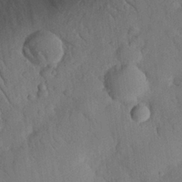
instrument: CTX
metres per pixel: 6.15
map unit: eHh
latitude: 27.7639
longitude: -79.6694
